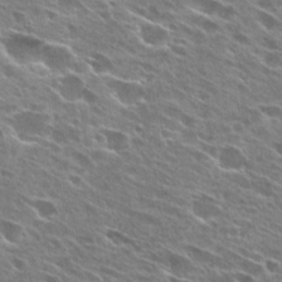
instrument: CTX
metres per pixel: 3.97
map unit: Hto
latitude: 27.1781
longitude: -44.4034
